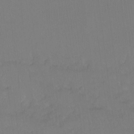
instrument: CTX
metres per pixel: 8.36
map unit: Hto
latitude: -10.5952
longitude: -37.7072
